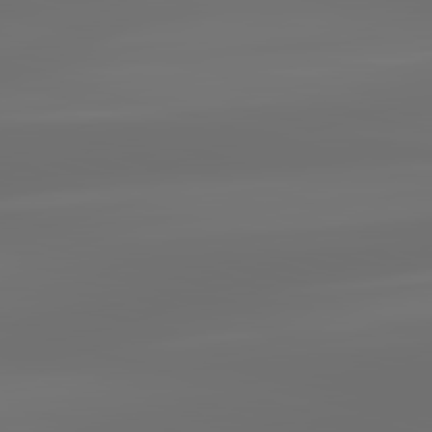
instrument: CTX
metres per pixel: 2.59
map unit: lApd
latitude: 83.3103
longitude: -129.6505
